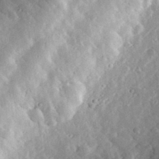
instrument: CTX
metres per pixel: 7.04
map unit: lHvf
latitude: 33.4426
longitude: -83.5371
